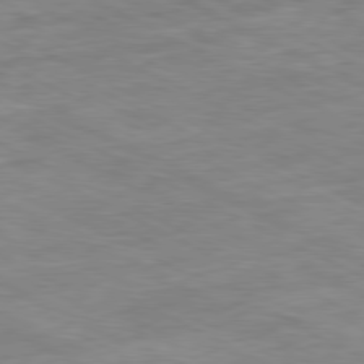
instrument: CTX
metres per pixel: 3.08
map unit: Ap
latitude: -80.7841
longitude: -91.9906
